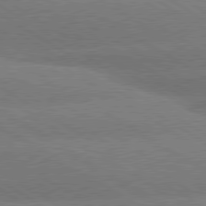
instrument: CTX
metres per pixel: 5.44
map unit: lApd
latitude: 79.8961
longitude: -152.7058
